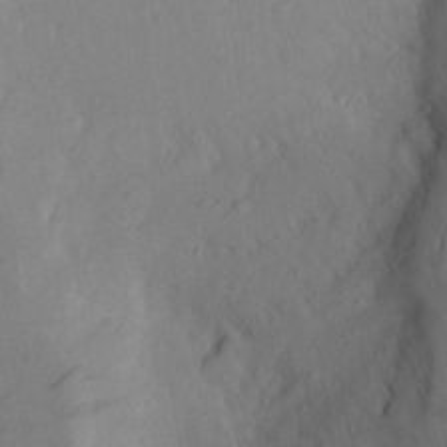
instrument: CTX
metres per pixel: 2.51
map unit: Aa
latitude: 26.4601
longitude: -147.3671
